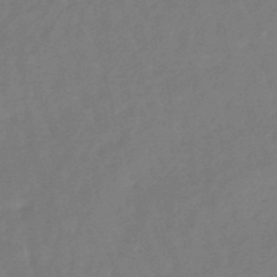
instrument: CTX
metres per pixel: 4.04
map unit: eHb
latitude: -46.4818
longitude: 82.1228
